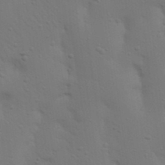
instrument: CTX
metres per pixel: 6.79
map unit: Nhu
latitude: 22.7246
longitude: -73.2726
